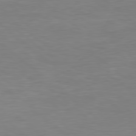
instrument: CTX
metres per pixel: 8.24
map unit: lApd
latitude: 79.0270
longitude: 175.7099
